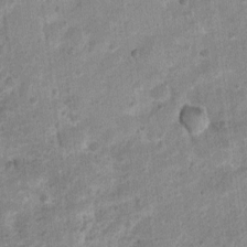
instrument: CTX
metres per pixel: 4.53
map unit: Nhu
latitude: 3.0458
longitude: -16.2144
